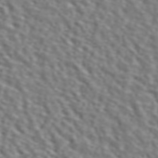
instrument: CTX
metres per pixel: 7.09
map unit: ANa
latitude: 45.9150
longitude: 48.9353
